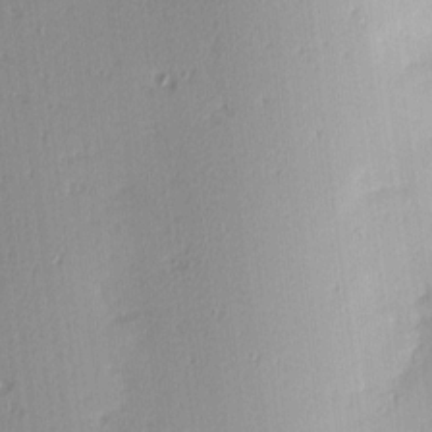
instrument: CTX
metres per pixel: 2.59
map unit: Hve
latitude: 13.4238
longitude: -90.5357
